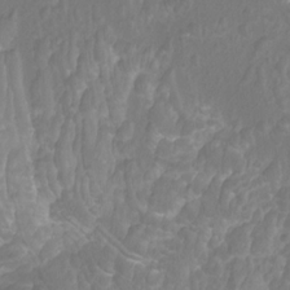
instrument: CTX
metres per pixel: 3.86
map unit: Htu
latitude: -10.3684
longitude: -73.7261
